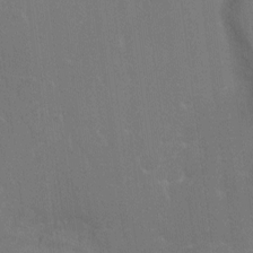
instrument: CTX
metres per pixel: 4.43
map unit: Ht
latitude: -15.9556
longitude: -40.7813
